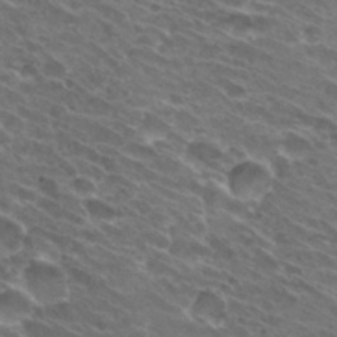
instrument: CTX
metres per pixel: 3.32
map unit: Hto
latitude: 31.8584
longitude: -42.8569
